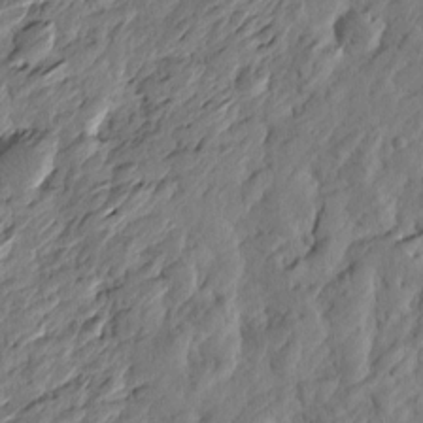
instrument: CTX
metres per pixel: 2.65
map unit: Htu
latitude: -2.7652
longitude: -178.7436
